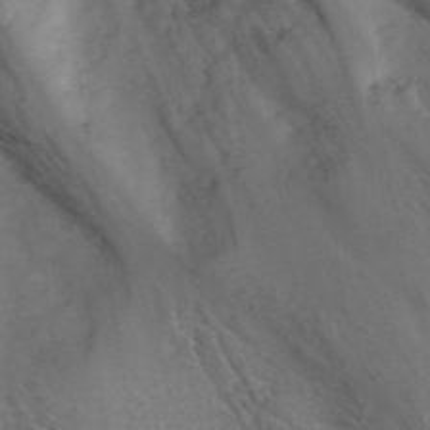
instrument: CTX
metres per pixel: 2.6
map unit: ANa
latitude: 42.1767
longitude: 16.5952
